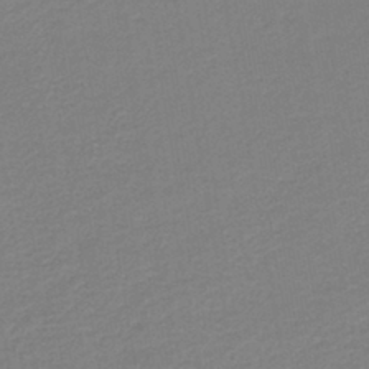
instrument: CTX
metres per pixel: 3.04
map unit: HNb
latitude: -40.9542
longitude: 51.0675
